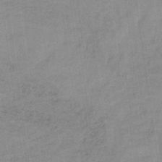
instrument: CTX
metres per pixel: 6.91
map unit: HNb
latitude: -33.0298
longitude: 62.1228
